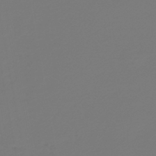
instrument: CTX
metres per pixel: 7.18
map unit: HNb
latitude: -46.6896
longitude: 55.1620
